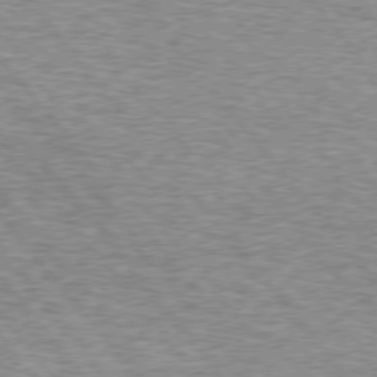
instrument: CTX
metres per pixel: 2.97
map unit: lApd
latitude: 74.7435
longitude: -77.1592
